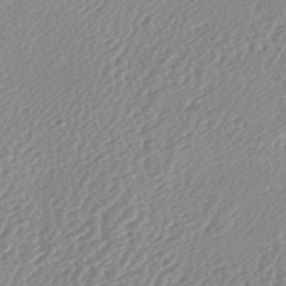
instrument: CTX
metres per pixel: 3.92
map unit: lAa
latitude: -2.4251
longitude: -127.3293
